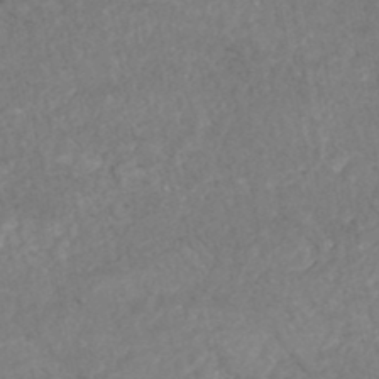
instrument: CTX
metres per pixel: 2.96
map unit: HNhu
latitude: -47.2565
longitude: 96.4440
